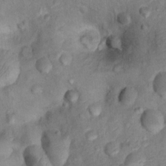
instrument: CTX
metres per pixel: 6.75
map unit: Ht
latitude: 13.6127
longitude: -39.1403
